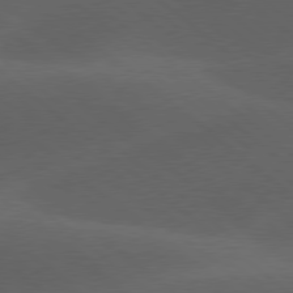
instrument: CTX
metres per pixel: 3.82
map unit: lApd
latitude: 78.4979
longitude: -52.6869
